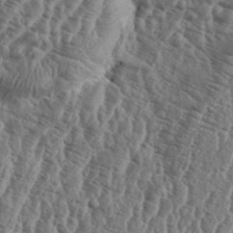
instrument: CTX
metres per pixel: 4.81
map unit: eHh
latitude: 36.7435
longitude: -135.7260
